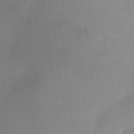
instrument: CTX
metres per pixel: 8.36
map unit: Nhu
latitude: 4.2333
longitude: -16.5735
